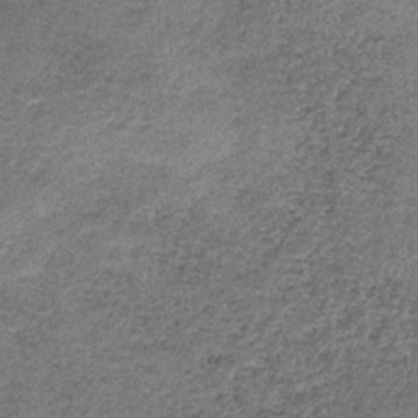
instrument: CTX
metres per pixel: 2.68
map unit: HNb
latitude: -35.2565
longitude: 52.8408
